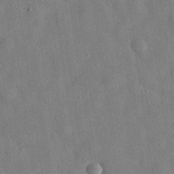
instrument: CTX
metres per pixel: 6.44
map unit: eHh
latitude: 31.4616
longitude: -75.7072
